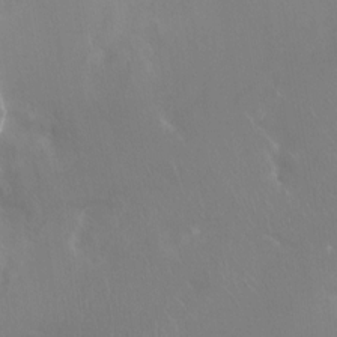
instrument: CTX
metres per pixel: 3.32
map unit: Ht
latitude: -16.0094
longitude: -41.4237
